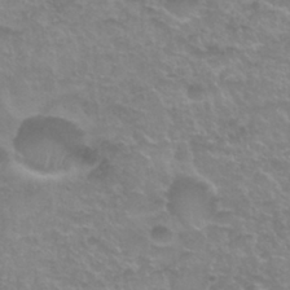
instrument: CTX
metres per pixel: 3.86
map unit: Nhu
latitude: 27.5560
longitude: -53.2537
